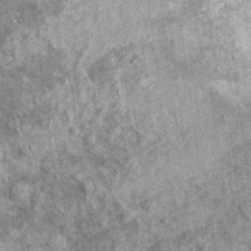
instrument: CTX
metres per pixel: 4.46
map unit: Ht
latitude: 10.5735
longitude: -38.4601
